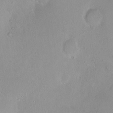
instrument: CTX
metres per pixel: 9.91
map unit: HNhu
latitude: 4.9514
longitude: 8.2172
